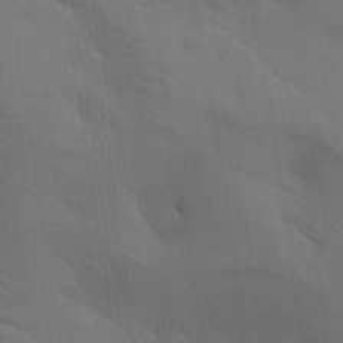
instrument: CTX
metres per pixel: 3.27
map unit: lAa
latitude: 19.8961
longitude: -139.1970
